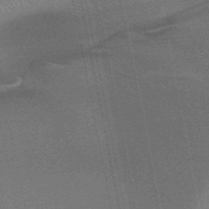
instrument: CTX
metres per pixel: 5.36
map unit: HNb
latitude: -49.5588
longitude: -51.8583
